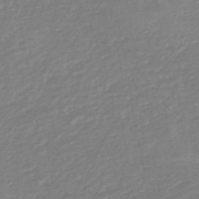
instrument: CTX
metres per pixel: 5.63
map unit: HNb
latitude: -48.4062
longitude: 58.0094
